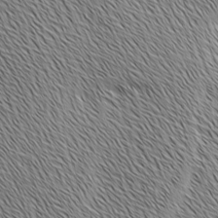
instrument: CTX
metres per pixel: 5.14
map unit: Ave
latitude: 1.3292
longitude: -115.1214
